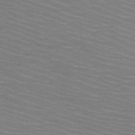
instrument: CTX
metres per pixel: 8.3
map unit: HNb
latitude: -48.4629
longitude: -45.4426
